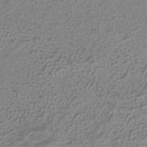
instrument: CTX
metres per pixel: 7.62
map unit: ANa
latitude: -37.3887
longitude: 94.5951
